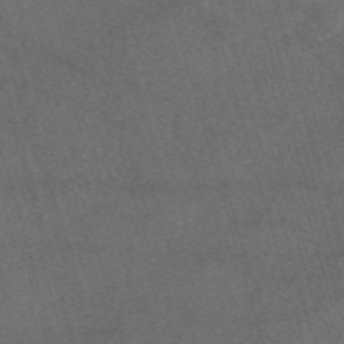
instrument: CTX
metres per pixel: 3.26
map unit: eAb
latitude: 47.7072
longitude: 117.5210
